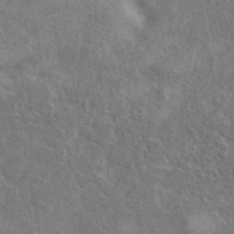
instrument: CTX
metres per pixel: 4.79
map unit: eAb
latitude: 40.6868
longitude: 105.6533
